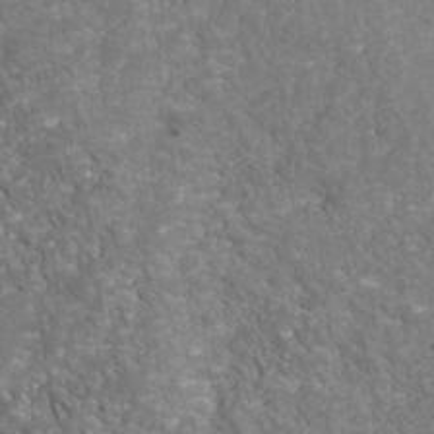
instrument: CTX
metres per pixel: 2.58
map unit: Nhu
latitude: -39.6344
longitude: -83.4804
